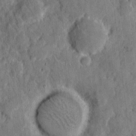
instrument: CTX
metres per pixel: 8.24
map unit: eHh
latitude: 8.0822
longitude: -63.8017
